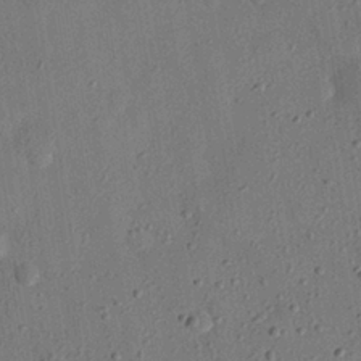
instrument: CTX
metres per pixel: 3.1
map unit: eHh
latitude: 26.4412
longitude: -77.2159
